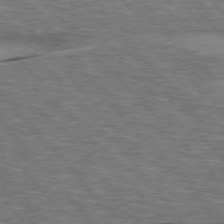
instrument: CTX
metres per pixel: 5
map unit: lApd
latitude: 75.6127
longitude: -57.0836
